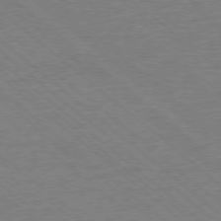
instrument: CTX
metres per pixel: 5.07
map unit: Ap
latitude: -77.7856
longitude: -83.7827
